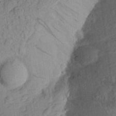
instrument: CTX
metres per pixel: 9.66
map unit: Aa
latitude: 25.7071
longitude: -145.1970
